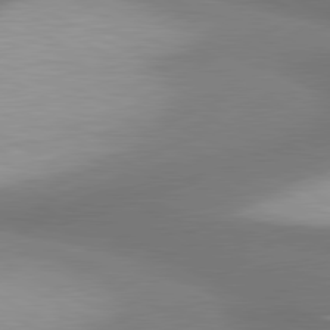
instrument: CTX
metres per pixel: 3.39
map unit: lApd
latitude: 80.7435
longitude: 176.1417
